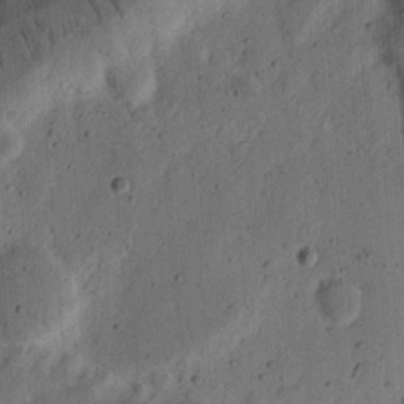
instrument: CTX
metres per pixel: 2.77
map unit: Ht
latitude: 14.0822
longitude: -74.3845
